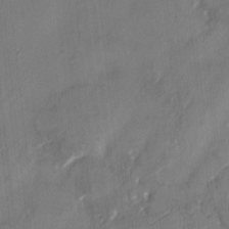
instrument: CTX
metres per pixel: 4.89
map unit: HNhu
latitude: 3.4993
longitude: -6.9703
